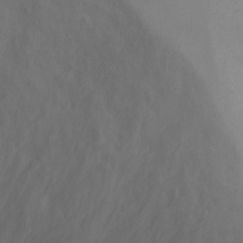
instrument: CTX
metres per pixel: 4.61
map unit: Ht
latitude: 0.8947
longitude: -20.1389
